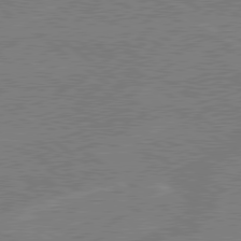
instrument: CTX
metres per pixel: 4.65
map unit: lApd
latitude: 79.1970
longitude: -144.5734
